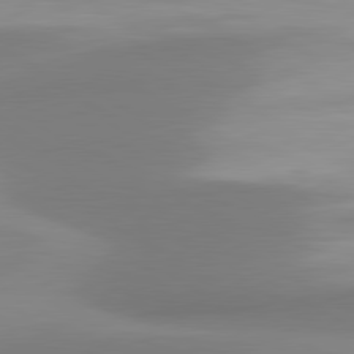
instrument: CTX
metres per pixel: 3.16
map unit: lApd
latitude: 80.5357
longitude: 175.1431
